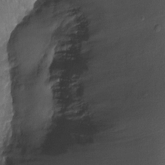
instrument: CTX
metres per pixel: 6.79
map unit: Ht
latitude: -7.5399
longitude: -35.0269
